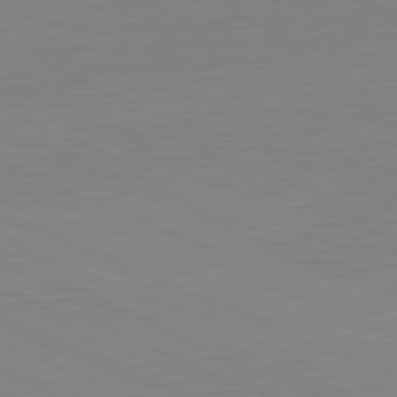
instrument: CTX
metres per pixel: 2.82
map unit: lApd
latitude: 81.8772
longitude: -156.7246
